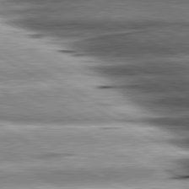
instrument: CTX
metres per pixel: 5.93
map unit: lApd
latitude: 80.6490
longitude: -143.1592
